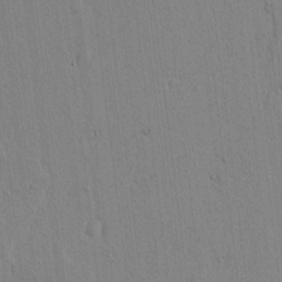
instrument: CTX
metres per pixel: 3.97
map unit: lAvf
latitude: 7.8961
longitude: 168.9730
